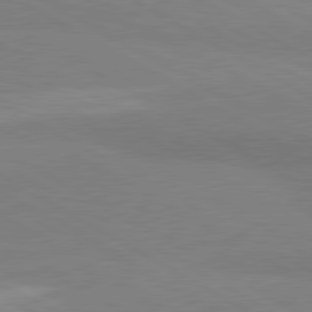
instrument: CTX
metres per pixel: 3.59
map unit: lApd
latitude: 80.6301
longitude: -179.3104
